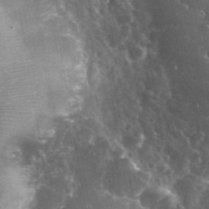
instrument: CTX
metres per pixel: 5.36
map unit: eHh
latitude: 34.1388
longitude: -60.4034
